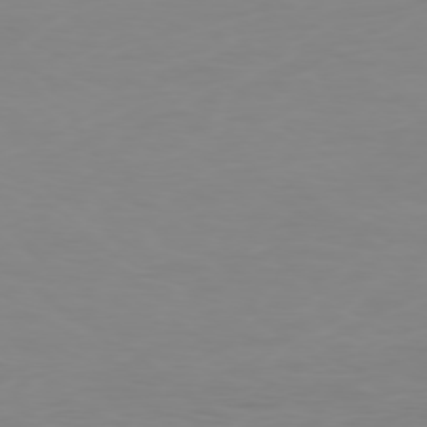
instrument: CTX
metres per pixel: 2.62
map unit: Ap
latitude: -78.1983
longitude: -79.6694
